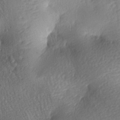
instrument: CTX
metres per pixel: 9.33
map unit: lAa
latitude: -8.2550
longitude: -127.4427
